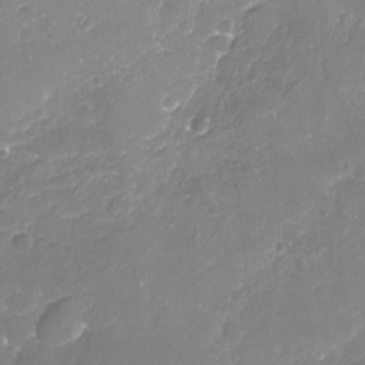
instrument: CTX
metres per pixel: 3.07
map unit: Nhu
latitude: -18.0661
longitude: -58.1011
